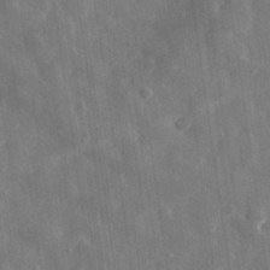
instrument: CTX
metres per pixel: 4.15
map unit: eHh
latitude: 31.6316
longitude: -78.1011
